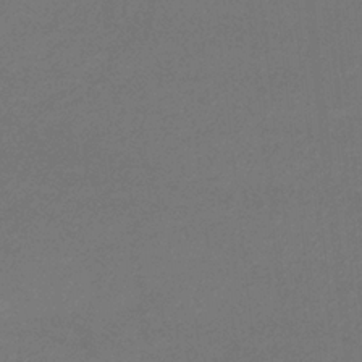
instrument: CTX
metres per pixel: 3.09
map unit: eHb
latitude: -32.9920
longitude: 69.5966
